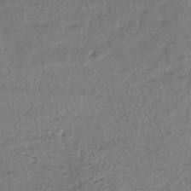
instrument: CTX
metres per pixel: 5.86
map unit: lHb
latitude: -45.1809
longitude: 58.7085
